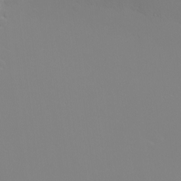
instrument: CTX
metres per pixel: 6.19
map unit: eHh
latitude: -5.6910
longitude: -86.5168
